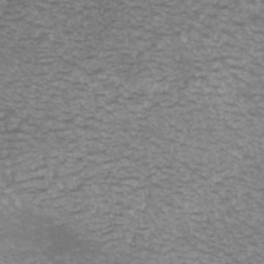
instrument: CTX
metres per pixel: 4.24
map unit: ANa
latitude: -42.6518
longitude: 108.5385
